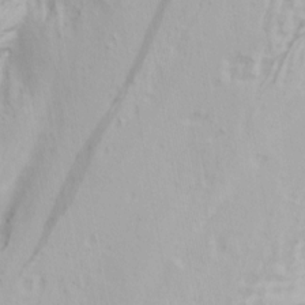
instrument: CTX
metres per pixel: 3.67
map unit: Ave
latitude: 19.1403
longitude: -138.2145
